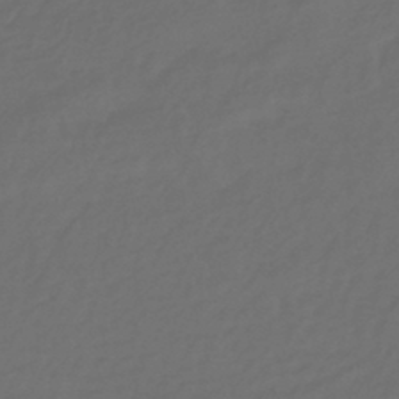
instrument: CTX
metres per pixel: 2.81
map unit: eHb
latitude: -43.5588
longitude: 86.6141
